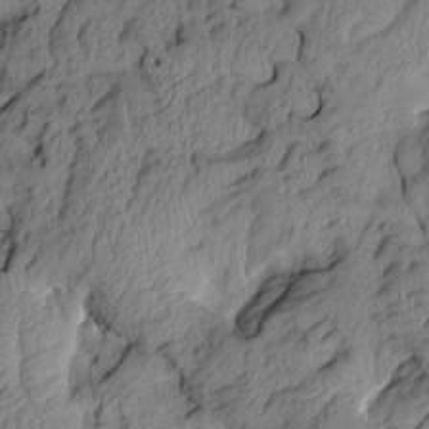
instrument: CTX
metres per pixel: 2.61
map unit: Aa
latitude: 7.5371
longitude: -128.4223
